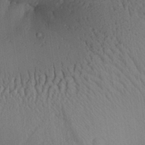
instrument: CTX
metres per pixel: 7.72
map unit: Aa
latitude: 27.0459
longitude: -136.4979
